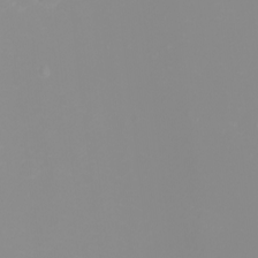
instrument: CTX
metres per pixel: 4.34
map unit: eHh
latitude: -2.6140
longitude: -75.9150
